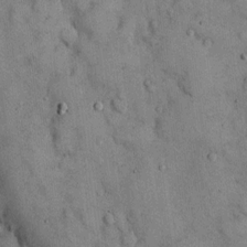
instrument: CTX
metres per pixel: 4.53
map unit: Hto
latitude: 12.9892
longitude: -60.2711
